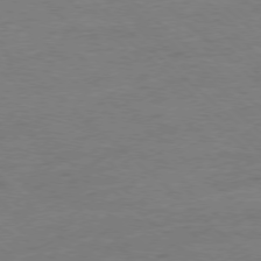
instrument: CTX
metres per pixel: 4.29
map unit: Ap
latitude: -78.2361
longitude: -88.3090
